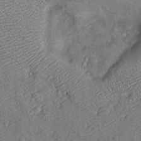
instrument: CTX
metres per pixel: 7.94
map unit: Htu
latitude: -7.0297
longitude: 155.9556
